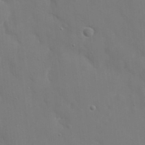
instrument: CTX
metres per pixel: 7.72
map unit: eHh
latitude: 19.8961
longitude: -67.1781
